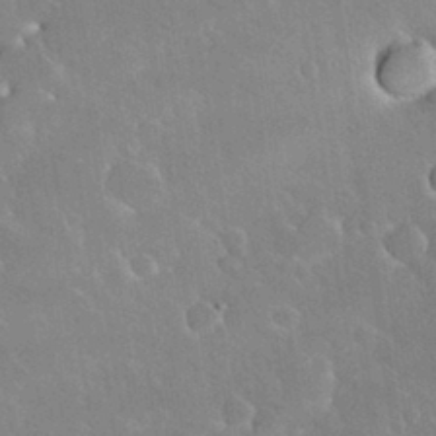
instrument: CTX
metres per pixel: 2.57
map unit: Nhu
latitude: 31.1404
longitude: -57.1403
